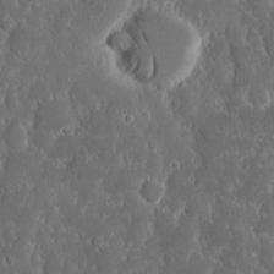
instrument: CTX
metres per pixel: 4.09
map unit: eHh
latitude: 15.7828
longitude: -73.1404
